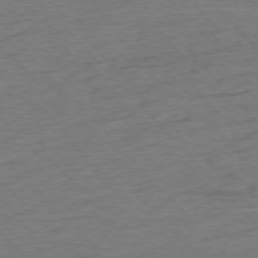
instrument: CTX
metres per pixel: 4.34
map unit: Hpe
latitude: -76.5007
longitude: -11.2537
